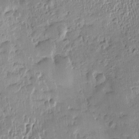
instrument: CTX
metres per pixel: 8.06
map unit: Htu
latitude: -4.9352
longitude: 173.0675
